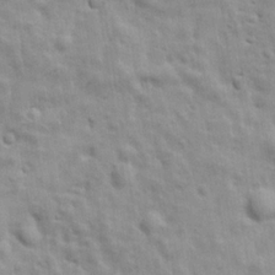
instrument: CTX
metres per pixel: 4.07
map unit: Ave
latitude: 17.5560
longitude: -133.1214
